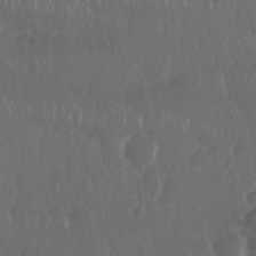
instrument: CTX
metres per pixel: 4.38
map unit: Nhu
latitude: 29.0080
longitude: -57.0269
